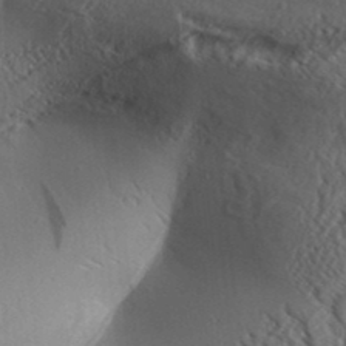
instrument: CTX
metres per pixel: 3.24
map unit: Aa
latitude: 31.2159
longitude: -139.9906
